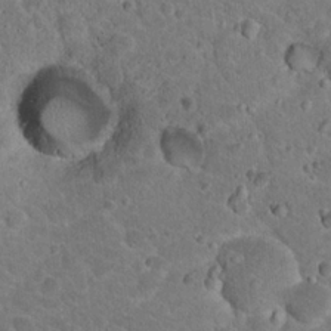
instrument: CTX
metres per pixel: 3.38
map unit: Hto
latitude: 19.1592
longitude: -33.0458
